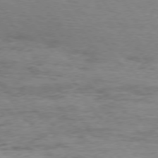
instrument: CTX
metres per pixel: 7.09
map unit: Hpe
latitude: 75.0458
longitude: -142.7057
